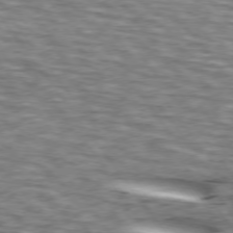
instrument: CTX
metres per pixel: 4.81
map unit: lApd
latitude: 74.3845
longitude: -59.2726
